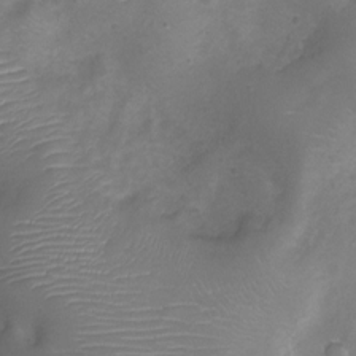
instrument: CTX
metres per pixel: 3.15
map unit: Ht
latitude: -6.0661
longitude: -19.8205
